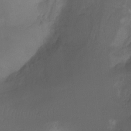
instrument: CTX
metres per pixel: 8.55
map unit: Ht
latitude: -7.5210
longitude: -30.1767
